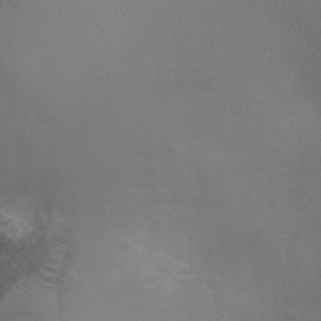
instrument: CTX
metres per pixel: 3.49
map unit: Ht
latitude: -4.8786
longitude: -19.0080
